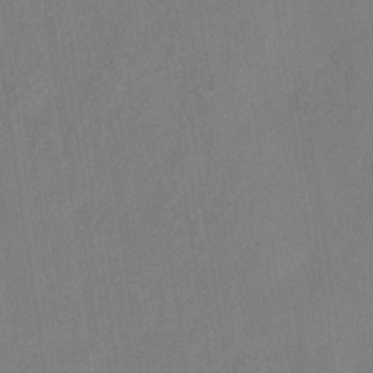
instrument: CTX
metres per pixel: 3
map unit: Hve
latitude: -33.5210
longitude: 92.1606
